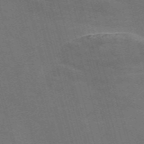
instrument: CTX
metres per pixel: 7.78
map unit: Nve
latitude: -58.1605
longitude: 64.7652
